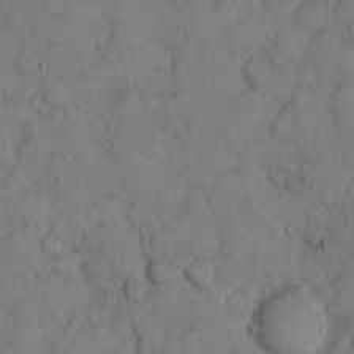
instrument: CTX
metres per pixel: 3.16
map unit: Hto
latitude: 9.3860
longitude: -57.7827
